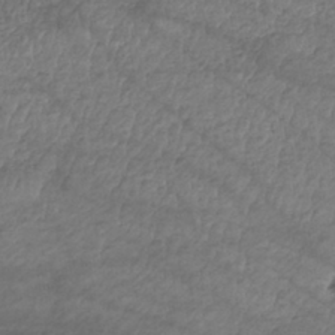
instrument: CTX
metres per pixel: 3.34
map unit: eHh
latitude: -42.4817
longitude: 117.5399
